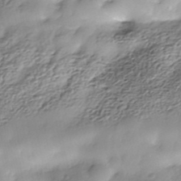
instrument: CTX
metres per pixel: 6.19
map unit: Nhe
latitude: -38.1606
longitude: -149.0081
